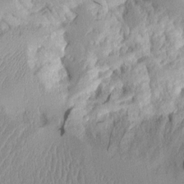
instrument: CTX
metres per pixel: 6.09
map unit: Aa
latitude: 10.6869
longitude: -127.4804
